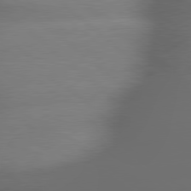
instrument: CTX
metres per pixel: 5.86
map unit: lApd
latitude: 79.3293
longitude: -163.4238
